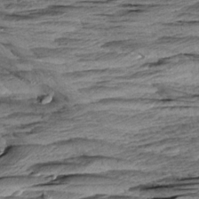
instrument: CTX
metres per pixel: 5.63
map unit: Aa
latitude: 8.6680
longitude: -137.4427
